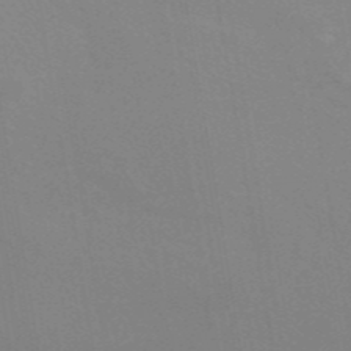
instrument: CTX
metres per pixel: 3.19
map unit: ANa
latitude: 43.8961
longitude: 28.1228
